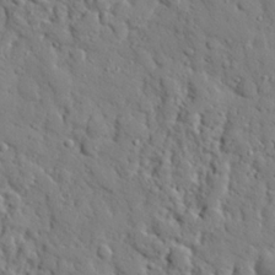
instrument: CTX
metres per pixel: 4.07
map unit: eHh
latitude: 26.3278
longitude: -78.3656
